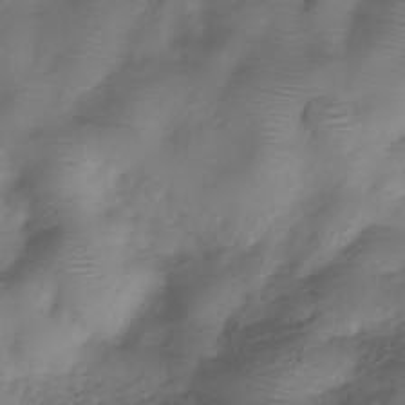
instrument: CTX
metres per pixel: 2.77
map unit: Hve
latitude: -31.7477
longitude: 91.1243
